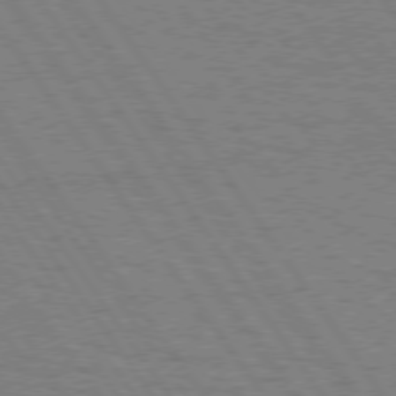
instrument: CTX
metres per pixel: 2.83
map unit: Hpe
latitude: 74.7057
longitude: -135.7449
